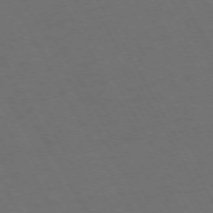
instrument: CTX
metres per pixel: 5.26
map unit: Hpe
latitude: -74.3496
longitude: 8.1417
